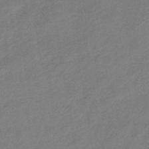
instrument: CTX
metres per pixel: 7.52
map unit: eHb
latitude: -42.0849
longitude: 82.7463
